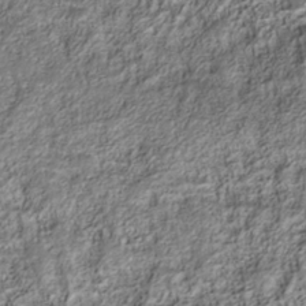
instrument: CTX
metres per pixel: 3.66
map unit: Nhu
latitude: -40.7463
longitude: -84.0255
